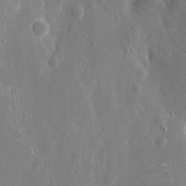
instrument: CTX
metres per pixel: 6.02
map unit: eHh
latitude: 9.5938
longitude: -70.9891
